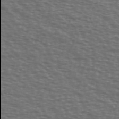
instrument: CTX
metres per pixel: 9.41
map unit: Ave
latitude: 39.2915
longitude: -113.9906
